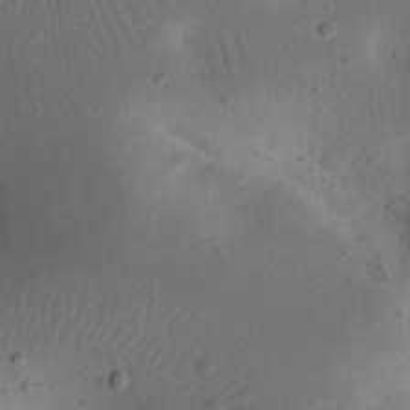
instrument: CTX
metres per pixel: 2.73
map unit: eHh
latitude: 23.0836
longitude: -70.0822
